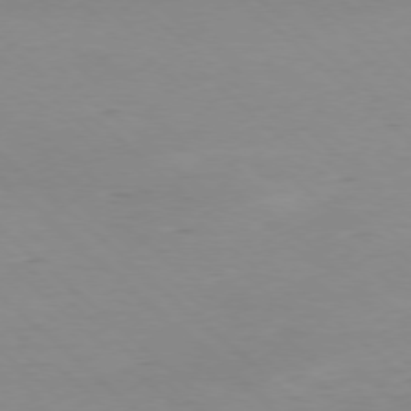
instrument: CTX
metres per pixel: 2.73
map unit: Ap
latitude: -78.1228
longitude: -90.2523
